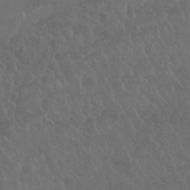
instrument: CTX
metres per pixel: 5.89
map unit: Nhu
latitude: 23.1592
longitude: -64.1200
